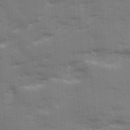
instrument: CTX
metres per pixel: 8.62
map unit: Ave
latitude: 12.9892
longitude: -102.4979
